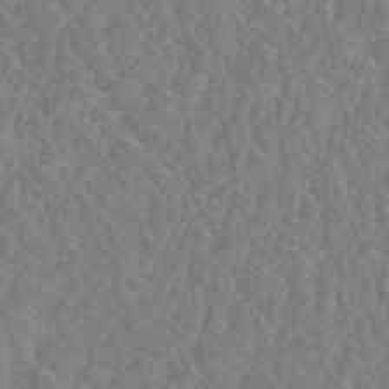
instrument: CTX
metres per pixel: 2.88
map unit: HNhu
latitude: -48.5763
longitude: 29.6344
